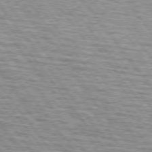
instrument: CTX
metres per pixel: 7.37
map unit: lApd
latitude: 74.4979
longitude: -76.1577
